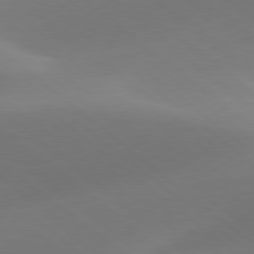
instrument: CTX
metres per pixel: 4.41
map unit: lApd
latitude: 78.3845
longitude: -51.6127
